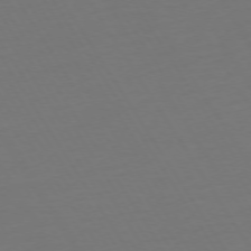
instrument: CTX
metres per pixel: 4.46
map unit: Ap
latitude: -75.1809
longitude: -68.4412
